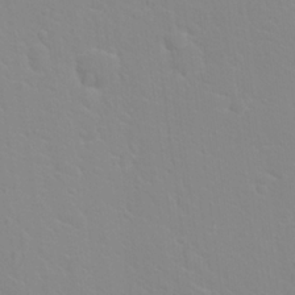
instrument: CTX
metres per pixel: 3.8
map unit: Hto
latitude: 20.5735
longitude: -33.2537
